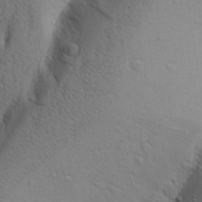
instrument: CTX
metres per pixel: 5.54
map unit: Aa
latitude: 27.2348
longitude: -148.4223
